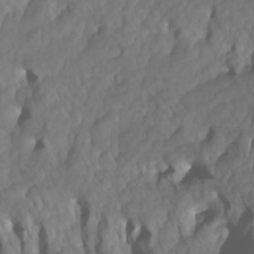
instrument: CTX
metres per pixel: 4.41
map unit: Htu
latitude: -6.8219
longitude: -69.5938
